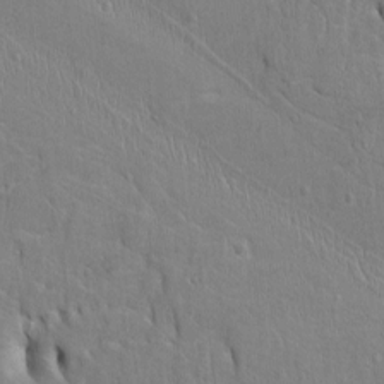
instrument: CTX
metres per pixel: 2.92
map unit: Htu
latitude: -4.4629
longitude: 151.8989
